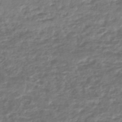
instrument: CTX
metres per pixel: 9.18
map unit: HNhu
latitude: -44.8408
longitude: 99.8044
